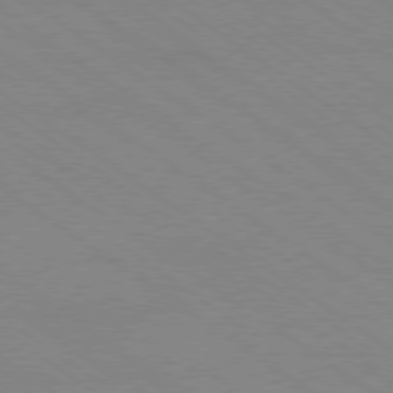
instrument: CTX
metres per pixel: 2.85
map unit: Ap
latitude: -79.9178
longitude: -66.9891
